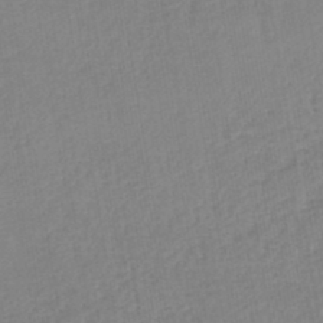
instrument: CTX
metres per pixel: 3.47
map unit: lHb
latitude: -44.9920
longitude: 71.5210
